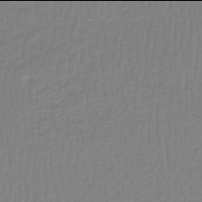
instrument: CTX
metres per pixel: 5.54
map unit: lHb
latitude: -42.0094
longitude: 60.4629
